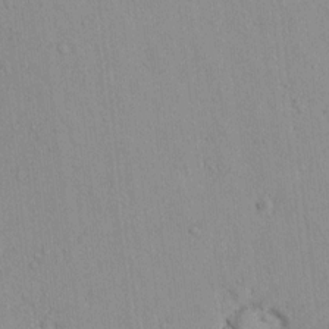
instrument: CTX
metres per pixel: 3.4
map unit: lAvf
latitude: 8.5924
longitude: 167.7478
